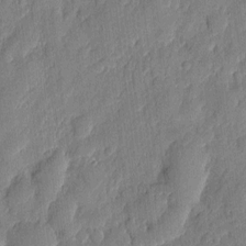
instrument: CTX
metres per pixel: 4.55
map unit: eHh
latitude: 6.7435
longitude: -73.2726
